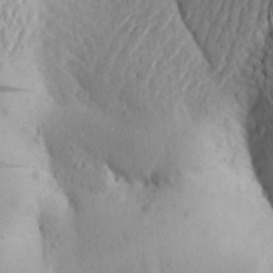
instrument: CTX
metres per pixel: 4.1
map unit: Aa
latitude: 25.7638
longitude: -149.4615
